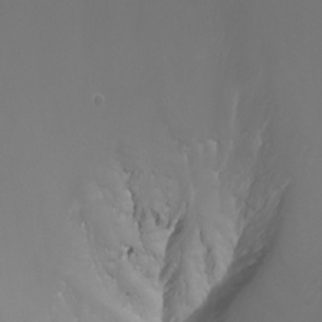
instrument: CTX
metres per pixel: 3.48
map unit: Nhu
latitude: -8.0661
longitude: -93.7827
